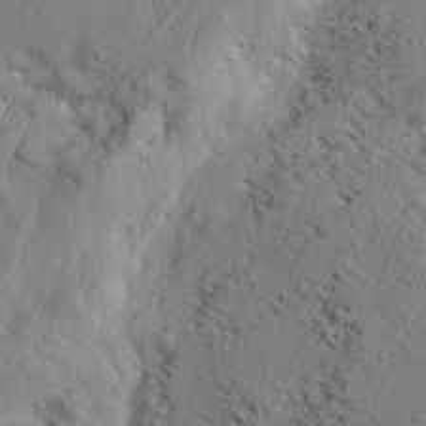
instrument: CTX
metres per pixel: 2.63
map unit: eHh
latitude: 24.1766
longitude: -80.2333
